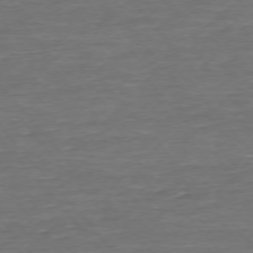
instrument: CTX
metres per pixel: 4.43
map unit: Ap
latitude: -75.7667
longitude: -93.1592
